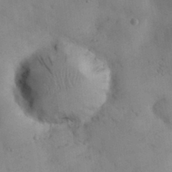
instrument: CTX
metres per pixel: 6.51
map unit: eHh
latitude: 30.2901
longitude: -70.2333
